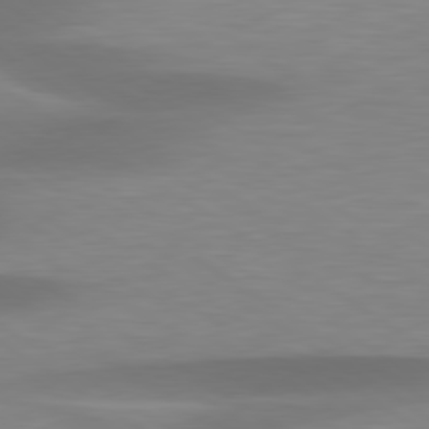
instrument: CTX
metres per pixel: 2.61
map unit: lApd
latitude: 79.4994
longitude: -92.8569
